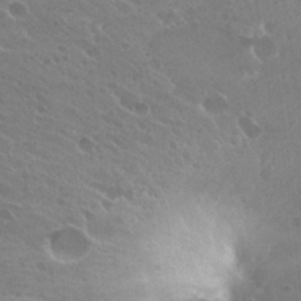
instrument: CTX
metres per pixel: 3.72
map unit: Hto
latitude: 26.4412
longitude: -36.3090
